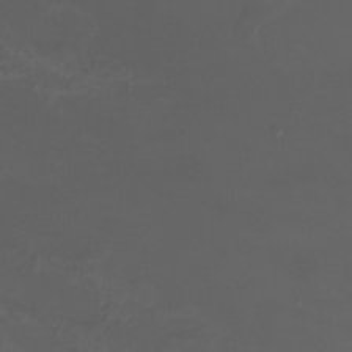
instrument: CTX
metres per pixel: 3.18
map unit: Htu
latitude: -6.7652
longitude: -73.1593
